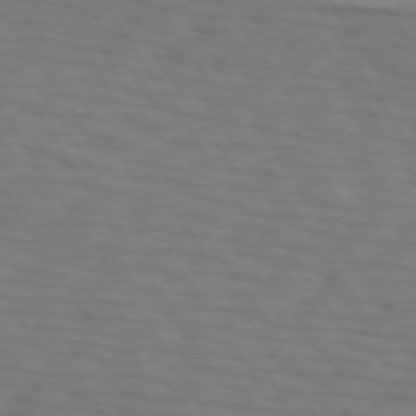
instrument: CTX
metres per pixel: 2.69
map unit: lApd
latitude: 74.0822
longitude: -77.5371
